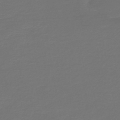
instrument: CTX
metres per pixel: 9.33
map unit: HNb
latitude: -47.2376
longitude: 53.8422
